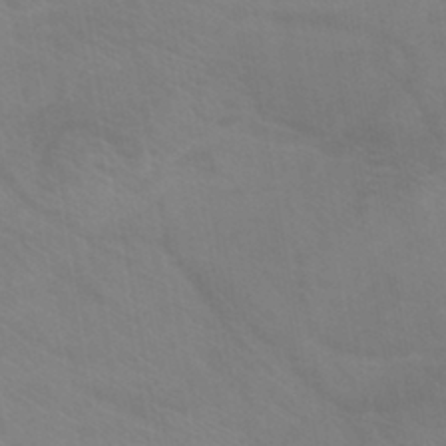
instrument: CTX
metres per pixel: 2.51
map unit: eHb
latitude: -43.4076
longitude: 87.8989
